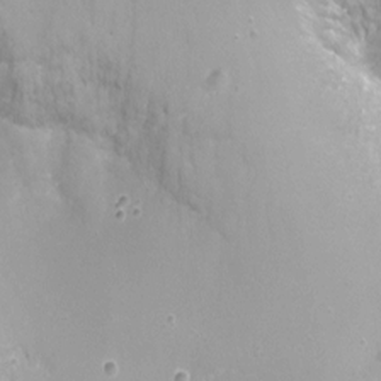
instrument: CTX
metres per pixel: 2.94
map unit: Nhu
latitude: -10.7841
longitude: -36.0255
